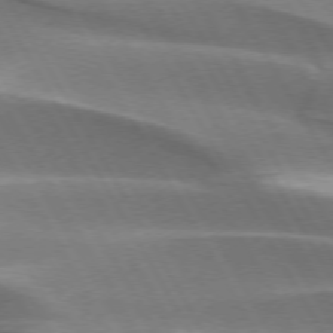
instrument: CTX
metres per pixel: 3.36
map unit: lApd
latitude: 73.4427
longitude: -51.0836
